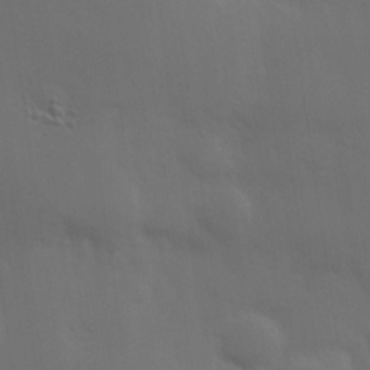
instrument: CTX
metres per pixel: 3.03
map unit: Hve
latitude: 19.8205
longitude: 150.7463
